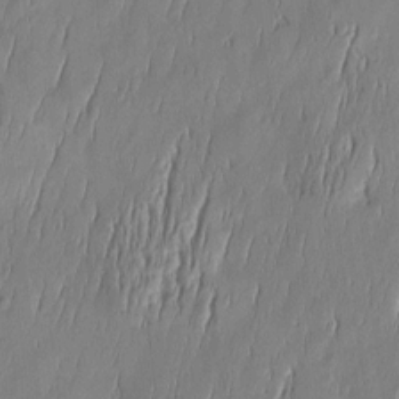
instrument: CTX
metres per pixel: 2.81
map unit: Htu
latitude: -5.6910
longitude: 174.9541
